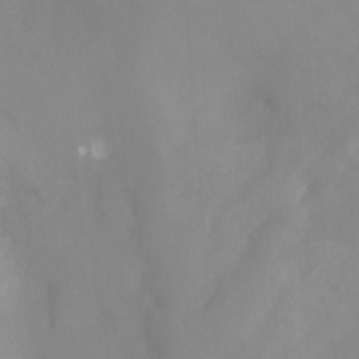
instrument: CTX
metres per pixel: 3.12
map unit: Ht
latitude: -15.1620
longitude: -52.4790
